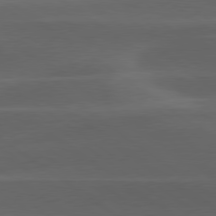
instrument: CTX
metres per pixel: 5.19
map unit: lApd
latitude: 79.0081
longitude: -49.7072
